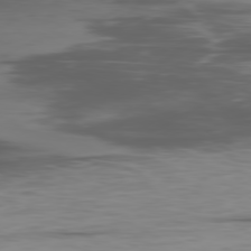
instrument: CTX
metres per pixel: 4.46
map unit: Ap
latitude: -79.7288
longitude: -77.2537
